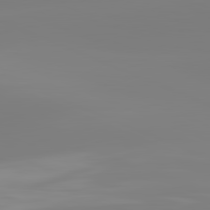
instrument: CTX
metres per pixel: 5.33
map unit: lApd
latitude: 81.8394
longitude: -158.7246
